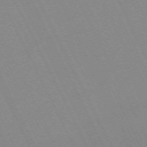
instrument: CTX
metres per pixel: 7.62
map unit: Hpe
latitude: -70.6896
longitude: 16.1417
